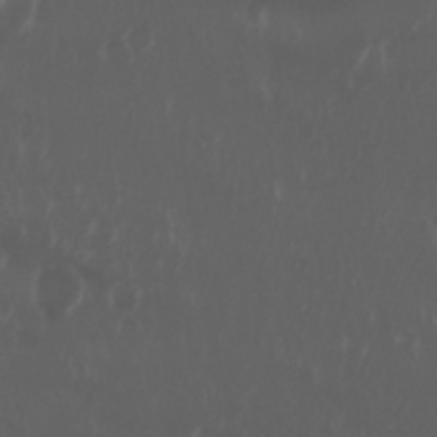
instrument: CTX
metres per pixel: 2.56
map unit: Nhu
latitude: 29.0080
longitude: -57.3292
